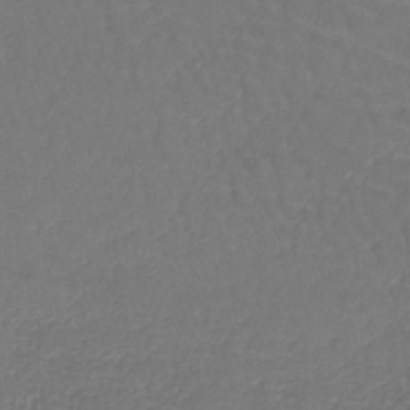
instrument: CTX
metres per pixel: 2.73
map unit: lHb
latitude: -42.4251
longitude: 71.9745
